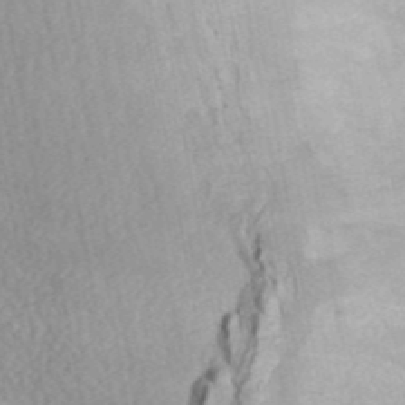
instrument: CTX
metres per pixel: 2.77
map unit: ANa
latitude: 45.1781
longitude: 27.3698
